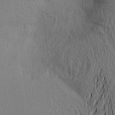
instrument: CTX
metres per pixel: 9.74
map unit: Aa
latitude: 20.5357
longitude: -144.2522
